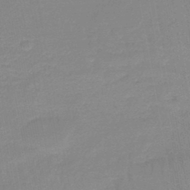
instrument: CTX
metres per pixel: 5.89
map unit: lHb
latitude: -44.2928
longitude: 62.9163
